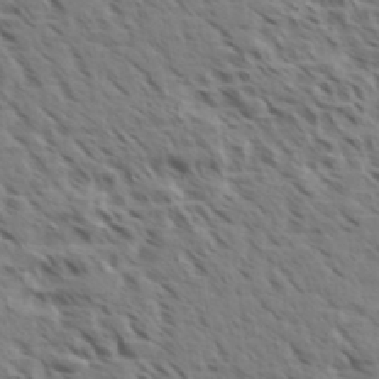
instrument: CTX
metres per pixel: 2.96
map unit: eHh
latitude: 35.5371
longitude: -139.0647
